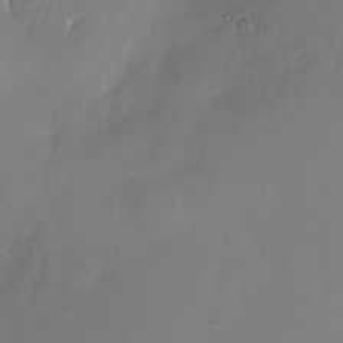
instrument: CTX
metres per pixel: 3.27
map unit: Nhu
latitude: -28.1039
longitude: -76.0633
